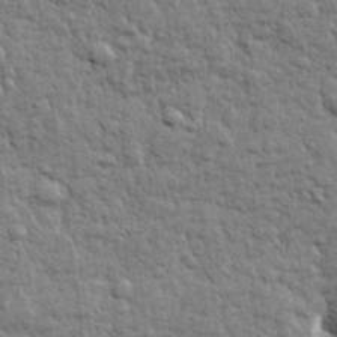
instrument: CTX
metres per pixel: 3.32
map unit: lHvf
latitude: 23.9906
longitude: 143.6532
